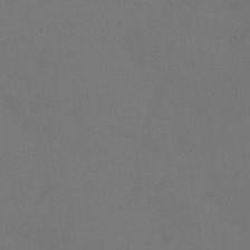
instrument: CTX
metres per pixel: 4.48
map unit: Htu
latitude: -13.8045
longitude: -48.1767
